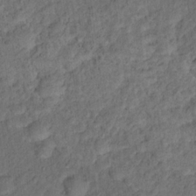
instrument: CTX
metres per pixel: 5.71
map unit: Hto
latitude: 15.9906
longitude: -31.2726
